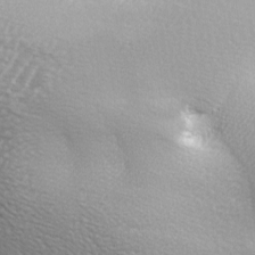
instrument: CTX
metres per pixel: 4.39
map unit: lAa
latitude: -5.6533
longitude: -121.8584
